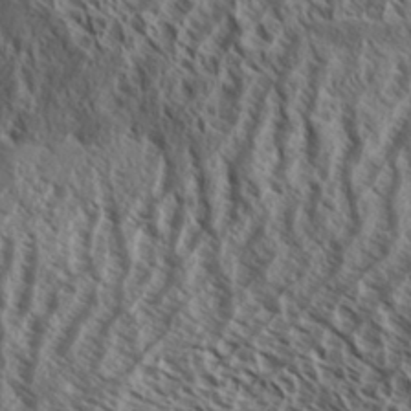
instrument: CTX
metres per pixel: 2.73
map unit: Aa
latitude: 33.6127
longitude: -138.1200
